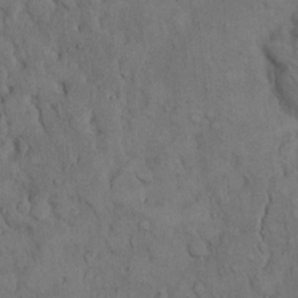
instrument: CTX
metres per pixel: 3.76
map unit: Hto
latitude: 10.3090
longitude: -60.7246
